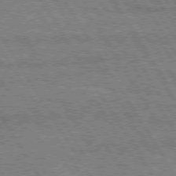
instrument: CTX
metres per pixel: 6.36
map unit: Hpe
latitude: 74.8380
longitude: -154.8758
